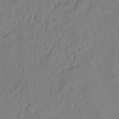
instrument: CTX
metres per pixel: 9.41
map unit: eHh
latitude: 6.1200
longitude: -75.9906
